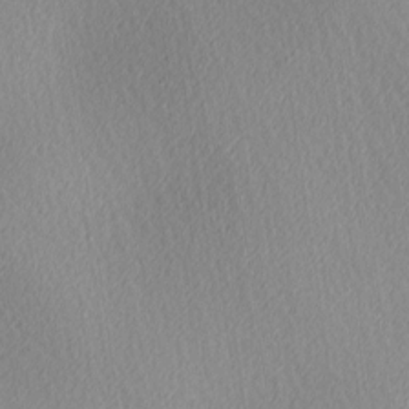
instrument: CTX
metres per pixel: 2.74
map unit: Ave
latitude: 3.8205
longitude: -113.4048
